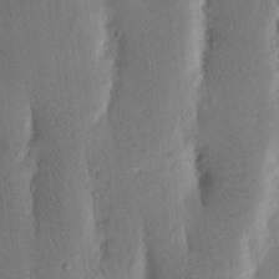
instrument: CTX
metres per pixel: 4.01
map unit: Nhu
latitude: 15.6316
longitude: -77.8961
